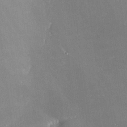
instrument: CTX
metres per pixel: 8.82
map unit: lHvf
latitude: 25.4993
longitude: 141.0486
